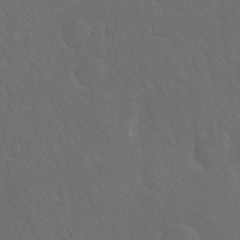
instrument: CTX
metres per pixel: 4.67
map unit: Hto
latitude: -7.7666
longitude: -45.0458
